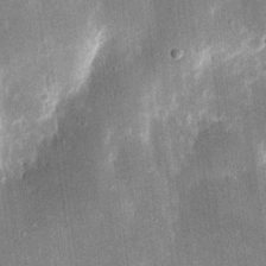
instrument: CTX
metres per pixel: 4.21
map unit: eHh
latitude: 17.7828
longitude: -70.7435
